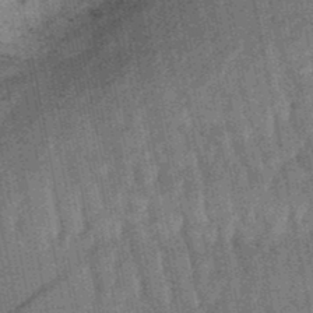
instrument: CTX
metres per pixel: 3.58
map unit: lHb
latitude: -47.4076
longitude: 77.8611
